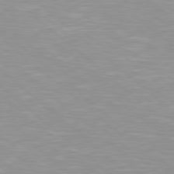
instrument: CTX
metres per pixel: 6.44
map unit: Hpe
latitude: 78.3656
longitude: -140.5356
